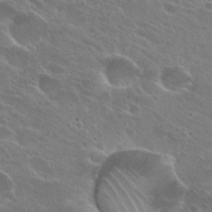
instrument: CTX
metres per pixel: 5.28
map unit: Hto
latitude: 26.2901
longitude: -40.1577
